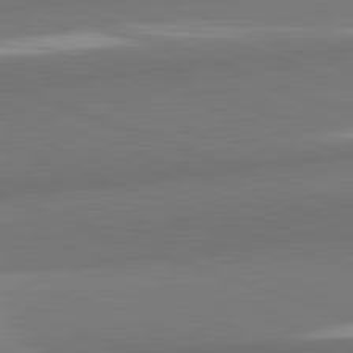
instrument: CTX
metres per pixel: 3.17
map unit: lApd
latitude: 82.2144
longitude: 152.1416
